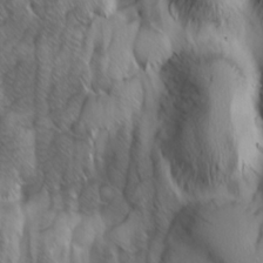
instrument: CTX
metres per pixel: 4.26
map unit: Ave
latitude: 9.4049
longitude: -105.4994
